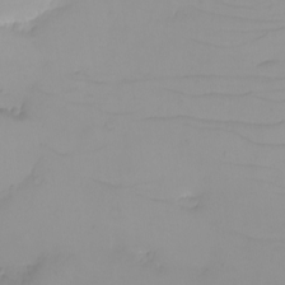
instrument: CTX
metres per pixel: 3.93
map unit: eHh
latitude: -6.5196
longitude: -79.8017
